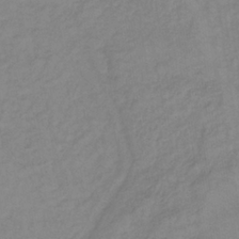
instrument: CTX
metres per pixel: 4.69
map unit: lHb
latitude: -36.2361
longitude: 70.6708
